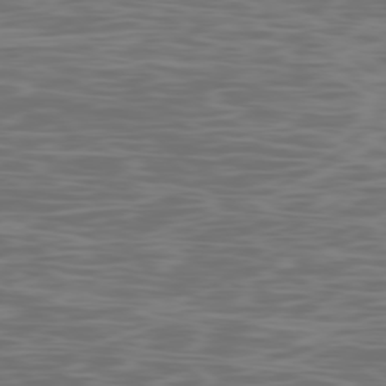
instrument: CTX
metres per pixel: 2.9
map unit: Ap
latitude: -79.1998
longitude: -103.8205
